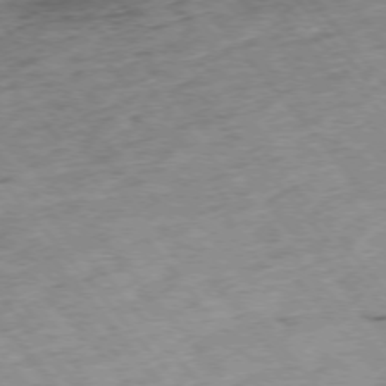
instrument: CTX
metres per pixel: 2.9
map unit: Hpe
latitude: -75.7667
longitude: -16.7246
